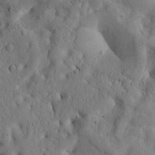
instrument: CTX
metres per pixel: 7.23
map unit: Htu
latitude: -2.3306
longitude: 170.7274
